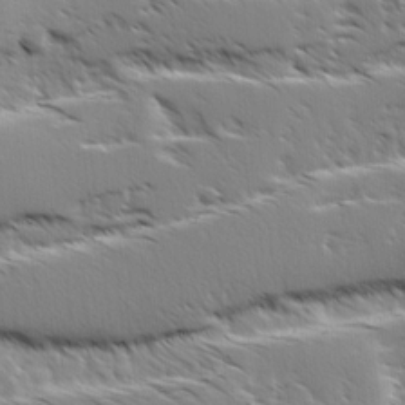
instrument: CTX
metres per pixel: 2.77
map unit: Ave
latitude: 8.2901
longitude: -104.3657
